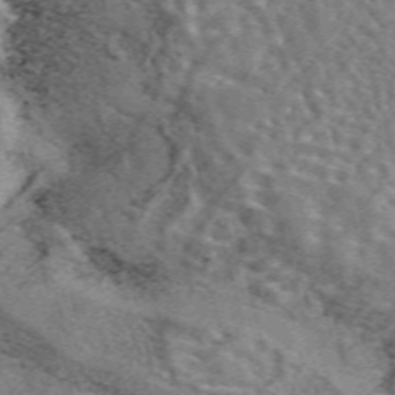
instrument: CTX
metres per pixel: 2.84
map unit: eAb
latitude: 44.0822
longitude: 111.5021
